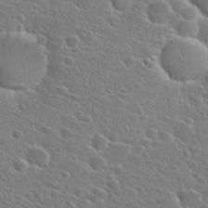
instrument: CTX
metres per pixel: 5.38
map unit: Hto
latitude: 25.3292
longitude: -46.7247
